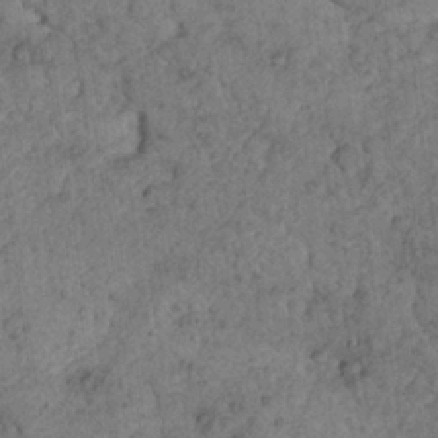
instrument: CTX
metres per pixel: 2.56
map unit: Nhu
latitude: 22.5735
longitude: -68.7057
